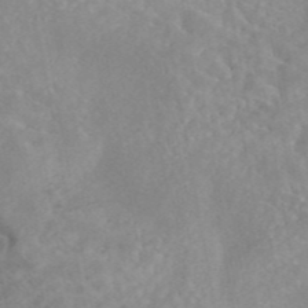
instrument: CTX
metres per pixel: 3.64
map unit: eAb
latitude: 44.7624
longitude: 126.1794
